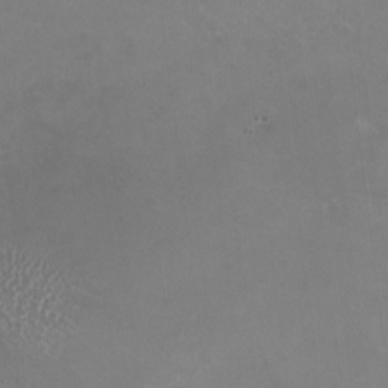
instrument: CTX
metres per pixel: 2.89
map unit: HNhu
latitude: -2.0472
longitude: -2.2144
